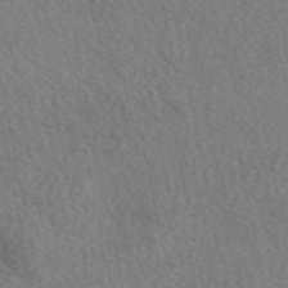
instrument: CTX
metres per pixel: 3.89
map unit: eAb
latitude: 49.8394
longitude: 116.7463
